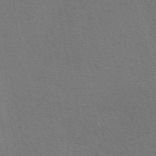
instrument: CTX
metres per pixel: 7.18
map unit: eAb
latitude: 50.8002
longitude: 110.5195
